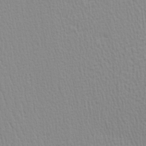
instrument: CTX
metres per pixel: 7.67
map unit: Hve
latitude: 1.7827
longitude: -125.1403
